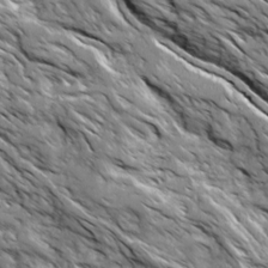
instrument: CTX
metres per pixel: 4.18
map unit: Ave
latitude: 19.2159
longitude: -134.6490
